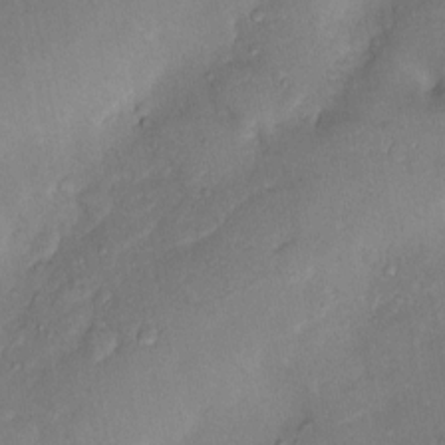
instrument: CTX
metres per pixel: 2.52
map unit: Nhu
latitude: 4.9703
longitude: -24.1766
